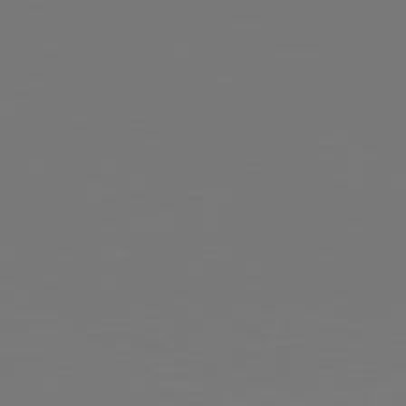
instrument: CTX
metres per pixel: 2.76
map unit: Hpe
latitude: 78.8002
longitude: -139.0647
